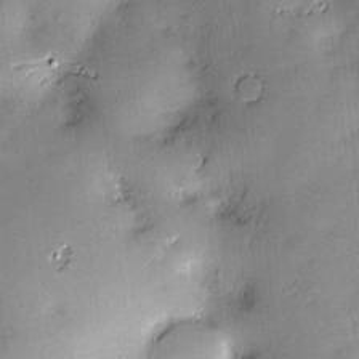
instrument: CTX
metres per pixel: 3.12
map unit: Hve
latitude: -10.0472
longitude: 175.6721
